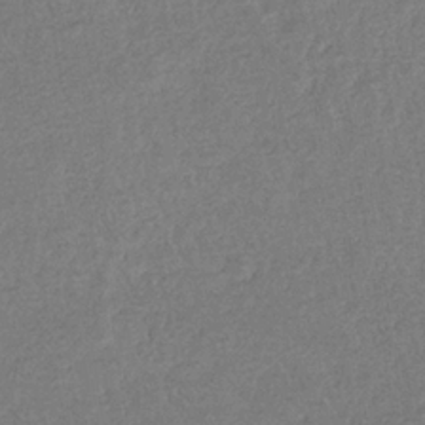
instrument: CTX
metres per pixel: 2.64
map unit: eHb
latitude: -34.2173
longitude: 76.6141
